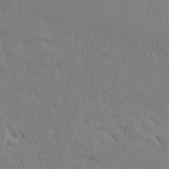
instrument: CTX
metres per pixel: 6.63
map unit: Ave
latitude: 17.0270
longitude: -140.7435
